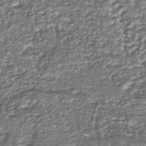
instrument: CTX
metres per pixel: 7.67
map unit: Nhu
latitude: -38.7463
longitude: -82.9513
